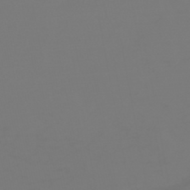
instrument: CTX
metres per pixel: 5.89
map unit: HNhu
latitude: -46.8219
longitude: 90.7464
